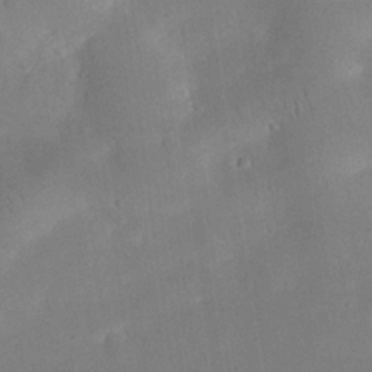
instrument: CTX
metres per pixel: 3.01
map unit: eHh
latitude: 25.3481
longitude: -68.0822
